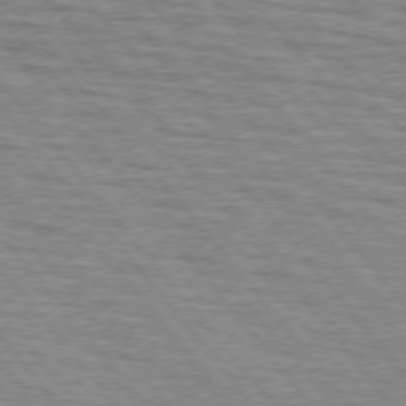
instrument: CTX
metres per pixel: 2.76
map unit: lApd
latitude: 76.1577
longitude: -76.0444
